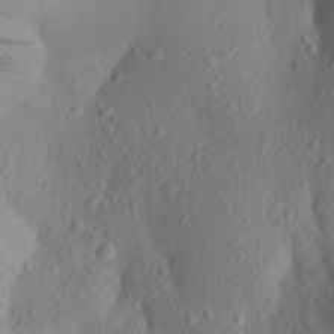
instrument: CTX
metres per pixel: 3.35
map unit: Aa
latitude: 24.3089
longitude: -147.7639
